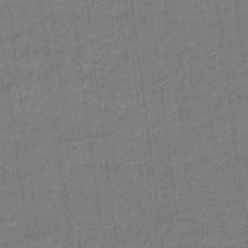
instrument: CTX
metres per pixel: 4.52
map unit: eHb
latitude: -46.2739
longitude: 87.2943
